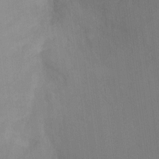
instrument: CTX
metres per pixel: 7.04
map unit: Ht
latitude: 2.5923
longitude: -28.1955
